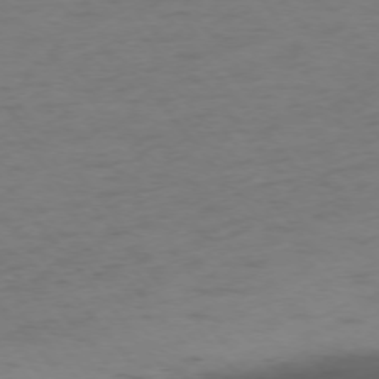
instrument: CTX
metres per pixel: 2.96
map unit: Ap
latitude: -75.5211
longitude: -66.6868
